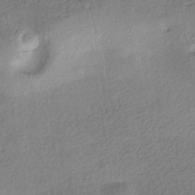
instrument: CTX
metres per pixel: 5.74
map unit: HNhu
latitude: -41.0675
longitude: 96.0283
